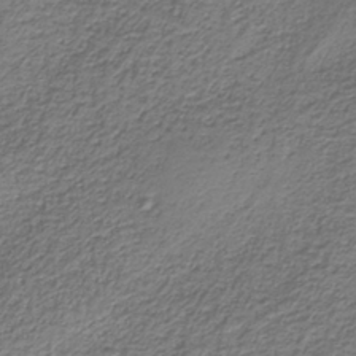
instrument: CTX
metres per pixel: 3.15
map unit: HNb
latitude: -37.6721
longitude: 53.8233
